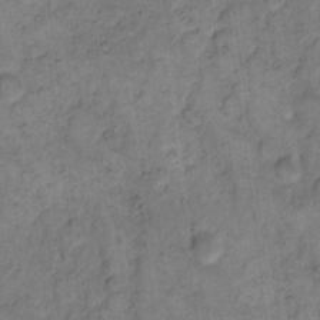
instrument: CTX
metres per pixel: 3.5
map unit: eHh
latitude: 11.7639
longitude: -63.6883
